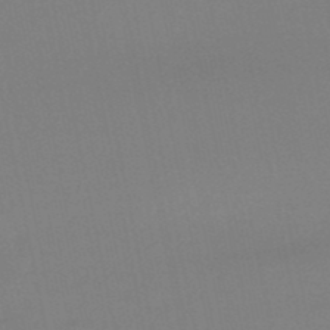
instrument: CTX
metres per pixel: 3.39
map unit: eHb
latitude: -49.9745
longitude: 77.1431
